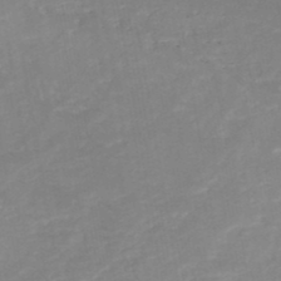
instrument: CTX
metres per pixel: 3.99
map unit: HNb
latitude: -49.0676
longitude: -44.8002
